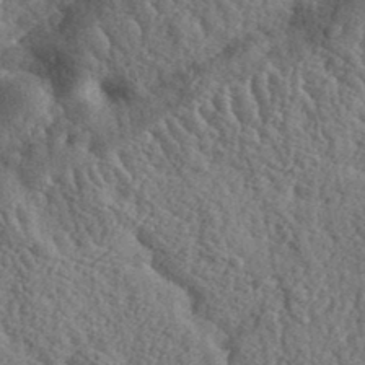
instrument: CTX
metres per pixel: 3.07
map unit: eHh
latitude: 36.1956
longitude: -79.9717
